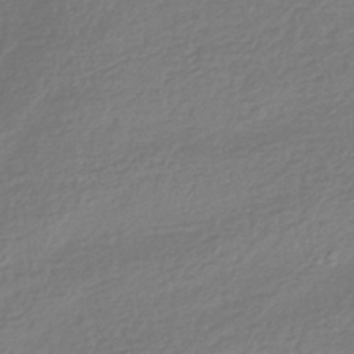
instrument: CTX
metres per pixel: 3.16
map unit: HNhu
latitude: -42.6329
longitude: 97.9178
